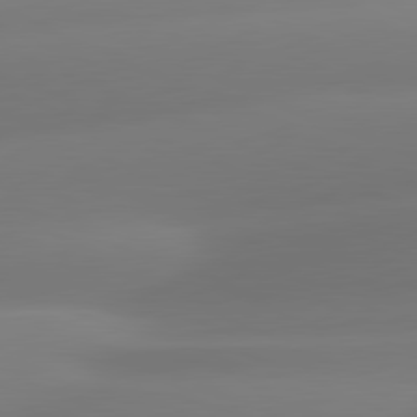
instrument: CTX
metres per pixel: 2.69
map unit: lApd
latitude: 81.3859
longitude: -161.1025
